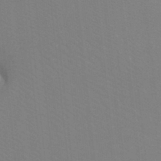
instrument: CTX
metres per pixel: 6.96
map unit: Ht
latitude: -3.4454
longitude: -26.9703
